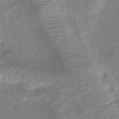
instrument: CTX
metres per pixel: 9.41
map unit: lHb
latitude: -41.0675
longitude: 78.9163
